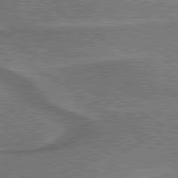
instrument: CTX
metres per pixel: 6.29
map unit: lApd
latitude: 79.7072
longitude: 172.3495
